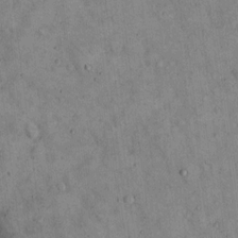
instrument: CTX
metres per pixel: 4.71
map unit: Hto
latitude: 14.4223
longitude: -58.5546
